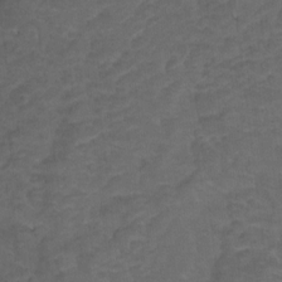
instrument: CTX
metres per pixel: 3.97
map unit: Hto
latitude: 4.8758
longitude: -32.6302
